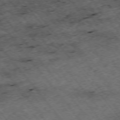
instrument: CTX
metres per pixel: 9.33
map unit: Hpe
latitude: -75.2376
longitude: 4.9919
